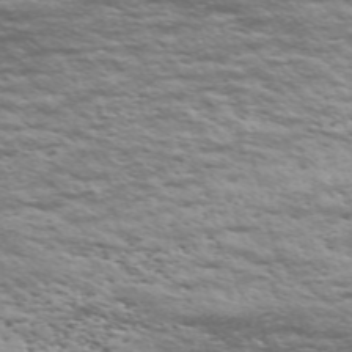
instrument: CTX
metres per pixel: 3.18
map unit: Nve
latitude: -59.0864
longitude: 56.9919
